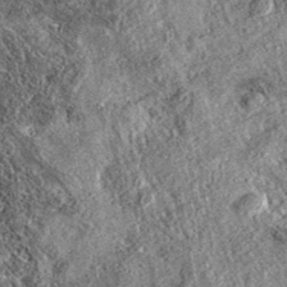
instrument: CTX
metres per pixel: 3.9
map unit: eAb
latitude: 36.8191
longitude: 108.5763
